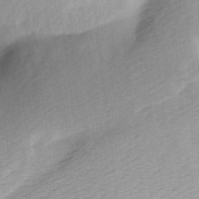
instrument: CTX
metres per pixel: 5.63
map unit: Ave
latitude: 10.4223
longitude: -106.8758
